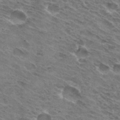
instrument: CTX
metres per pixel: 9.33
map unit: Hto
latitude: 31.8773
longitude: -44.5923
